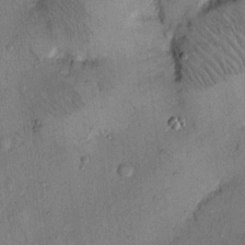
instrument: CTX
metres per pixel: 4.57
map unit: Hto
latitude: 12.1389
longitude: -58.9703
